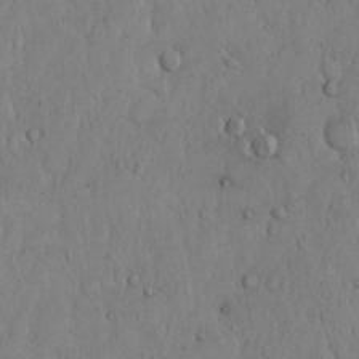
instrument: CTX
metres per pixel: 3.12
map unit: Hto
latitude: 11.6505
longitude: -57.5560
